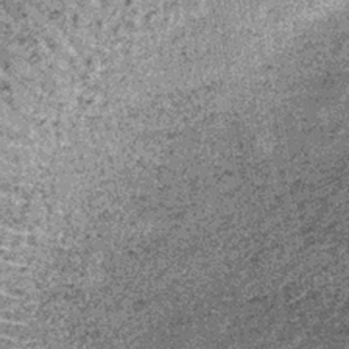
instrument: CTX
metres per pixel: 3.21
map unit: lHb
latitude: -39.5021
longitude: 66.8408
